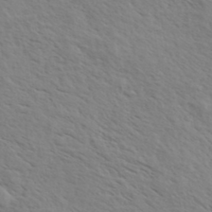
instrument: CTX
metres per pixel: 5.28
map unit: eHh
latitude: 36.0822
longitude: -139.0458
